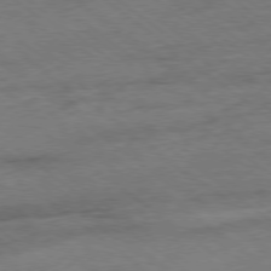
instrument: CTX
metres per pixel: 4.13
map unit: Hpe
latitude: -78.7274
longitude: -14.8380
